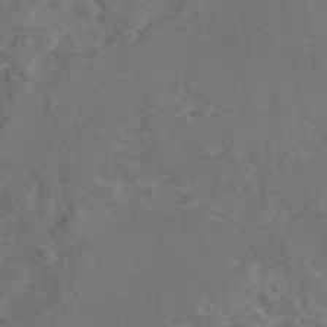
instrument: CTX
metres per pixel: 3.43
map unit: eAb
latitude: 46.4223
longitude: 110.0661
